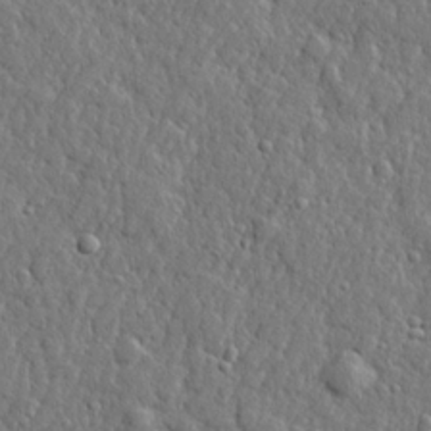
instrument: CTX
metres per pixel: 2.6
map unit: lHvf
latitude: 22.7813
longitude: 143.3698
